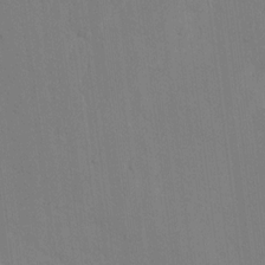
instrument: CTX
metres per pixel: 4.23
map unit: lAvf
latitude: 9.1781
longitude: 167.2754
